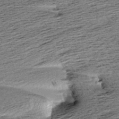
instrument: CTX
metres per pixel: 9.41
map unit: Aa
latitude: 6.9703
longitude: -137.5182
